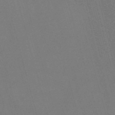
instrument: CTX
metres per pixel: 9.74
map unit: Nve
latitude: -58.5762
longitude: 62.2928
